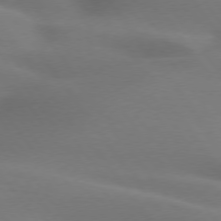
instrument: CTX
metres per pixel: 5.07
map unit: lApd
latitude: 75.1403
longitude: -59.6694
